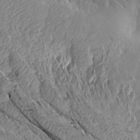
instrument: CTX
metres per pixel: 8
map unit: Aa
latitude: 14.9136
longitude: -146.3657
